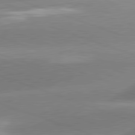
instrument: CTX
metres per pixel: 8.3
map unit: lApd
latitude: 81.3859
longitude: -158.3089
